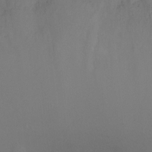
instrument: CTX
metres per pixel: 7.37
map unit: Ht
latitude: -4.4251
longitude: -26.1011
